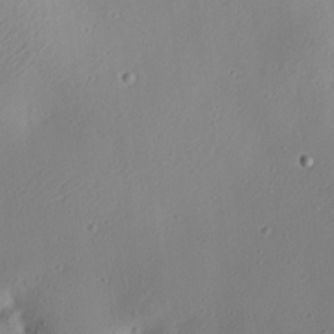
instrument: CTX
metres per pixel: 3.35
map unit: Aa
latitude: 12.6680
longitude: -140.9891
